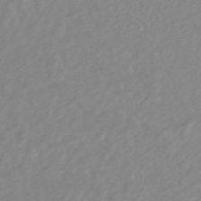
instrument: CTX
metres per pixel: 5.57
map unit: ANa
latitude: 45.0458
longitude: 22.9542
